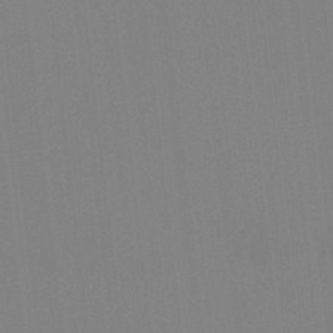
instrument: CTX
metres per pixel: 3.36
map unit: HNhu
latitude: 7.2726
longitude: 1.8990
